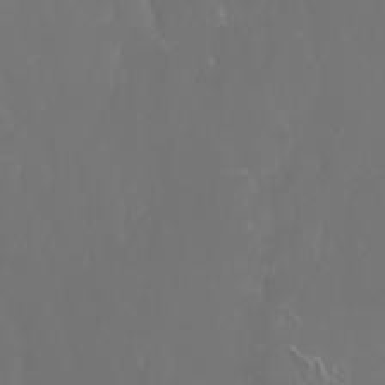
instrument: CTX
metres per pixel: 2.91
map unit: Nhu
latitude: -5.1809
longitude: -73.5560
